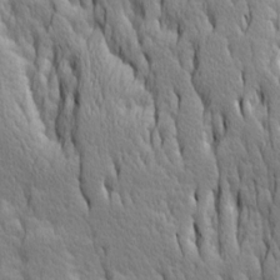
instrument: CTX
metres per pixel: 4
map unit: Ave
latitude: 14.4223
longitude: -131.8206
